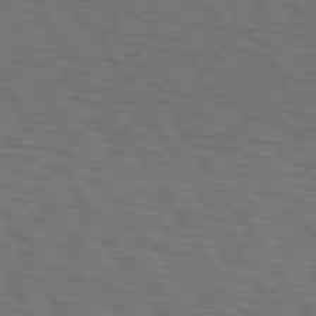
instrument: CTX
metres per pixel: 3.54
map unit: lApd
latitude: 73.1593
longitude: -75.3860
